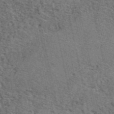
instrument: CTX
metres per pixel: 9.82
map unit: eAb
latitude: 48.5357
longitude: 106.0283
